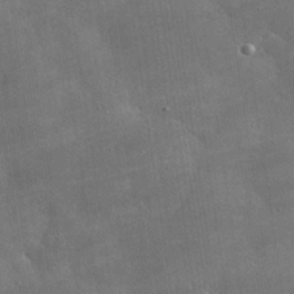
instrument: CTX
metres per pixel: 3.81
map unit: lHvf
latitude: 31.9151
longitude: -92.2900
